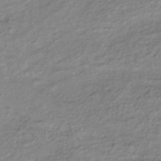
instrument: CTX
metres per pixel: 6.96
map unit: lHb
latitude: -38.5196
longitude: 69.9745
